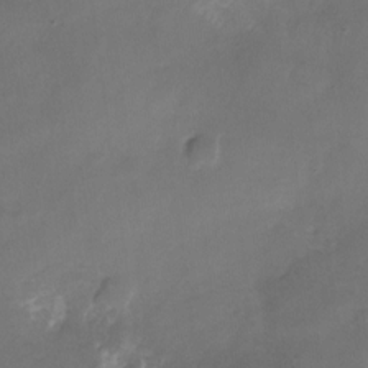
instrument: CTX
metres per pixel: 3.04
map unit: Nhu
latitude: -26.5951
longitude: -70.7435
